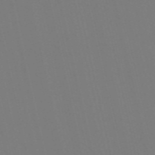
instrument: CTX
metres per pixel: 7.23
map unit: Nve
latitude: -58.2550
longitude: 60.9731
